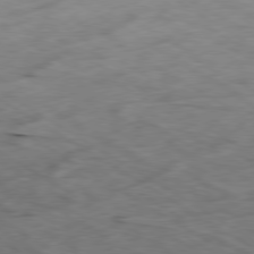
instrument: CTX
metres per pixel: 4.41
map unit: Ap
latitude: -80.2929
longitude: -72.2523
